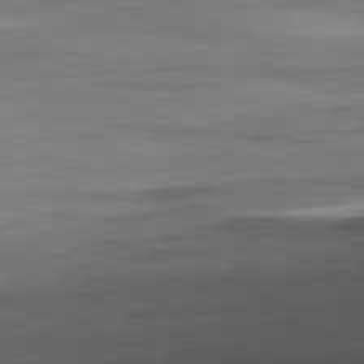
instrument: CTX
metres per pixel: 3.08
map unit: Ap
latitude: -81.2754
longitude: -81.1025
